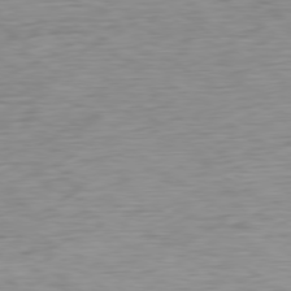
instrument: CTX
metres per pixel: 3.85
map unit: Ap
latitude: -79.1809
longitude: -77.2159
